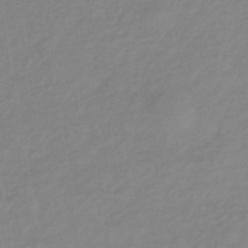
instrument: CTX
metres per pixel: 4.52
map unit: lHb
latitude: -37.3131
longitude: 72.0472
